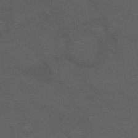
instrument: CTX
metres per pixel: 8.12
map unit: Nhu
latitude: 25.9717
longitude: -54.0822
